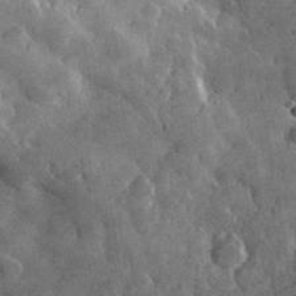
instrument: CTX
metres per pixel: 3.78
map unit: lHvf
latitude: 34.4601
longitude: -87.2537
